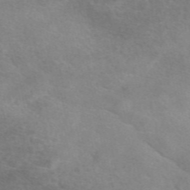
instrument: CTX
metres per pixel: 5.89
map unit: eAb
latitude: 48.5924
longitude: 123.0109
